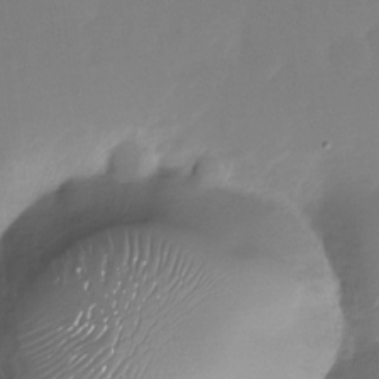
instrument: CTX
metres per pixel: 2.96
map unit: Nhu
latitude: -28.0661
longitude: -78.6302
